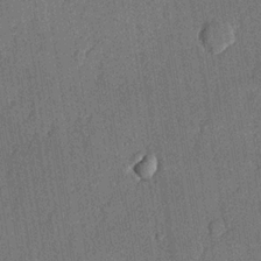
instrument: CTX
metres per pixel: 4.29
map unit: lHvf
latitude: 21.3482
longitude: 144.9920
